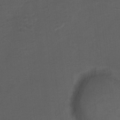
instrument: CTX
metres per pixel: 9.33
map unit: Hto
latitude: 4.9892
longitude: -32.3845
